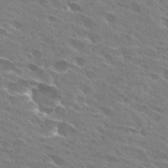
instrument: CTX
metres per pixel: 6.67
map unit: Hto
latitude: 29.6505
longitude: -44.5734
